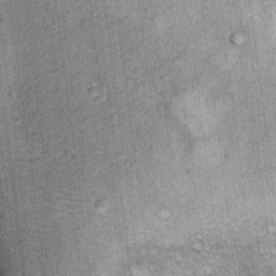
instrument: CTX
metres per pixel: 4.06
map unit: Ht
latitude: 10.1389
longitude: -38.1389
